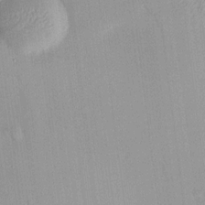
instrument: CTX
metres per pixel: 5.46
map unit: HNhu
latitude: 14.3279
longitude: 12.6519
